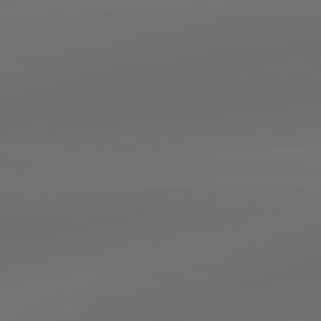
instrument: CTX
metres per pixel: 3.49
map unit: lApd
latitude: 83.6504
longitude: -127.2159
